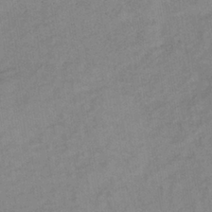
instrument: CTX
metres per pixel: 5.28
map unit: lHb
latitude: -36.8786
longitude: 72.5196
